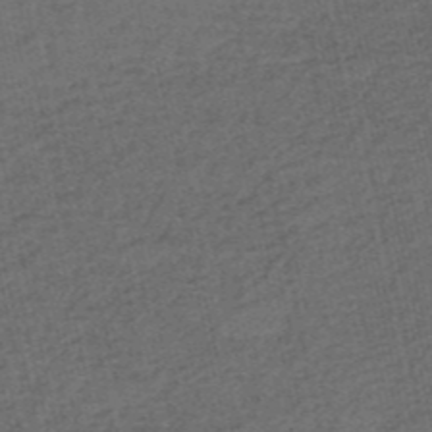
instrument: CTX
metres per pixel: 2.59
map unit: eHh
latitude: -54.7841
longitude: -89.7828
